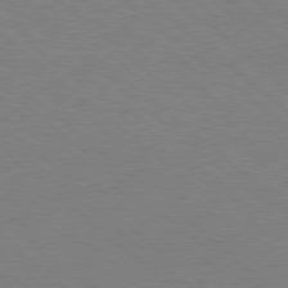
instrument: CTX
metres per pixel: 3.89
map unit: Hpe
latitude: 78.1389
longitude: -151.0647
